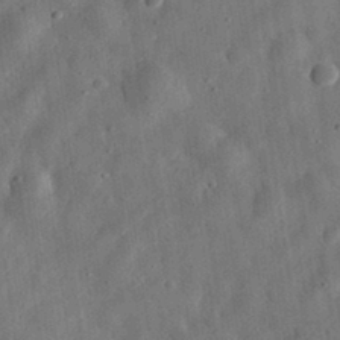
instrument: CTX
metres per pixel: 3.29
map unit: eHh
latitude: 31.7261
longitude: -75.4615
